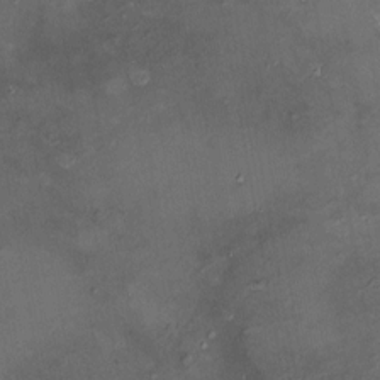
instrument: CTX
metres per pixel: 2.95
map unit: HNhu
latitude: 4.9325
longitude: 14.3684
